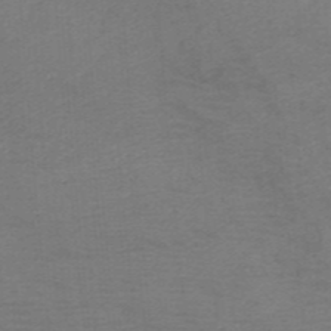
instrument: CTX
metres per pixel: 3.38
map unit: HNb
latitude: -45.6911
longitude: -45.9339
